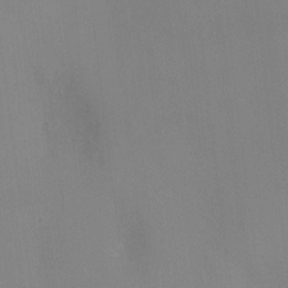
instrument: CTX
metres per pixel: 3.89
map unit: Ht
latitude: -9.1053
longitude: -28.3656
